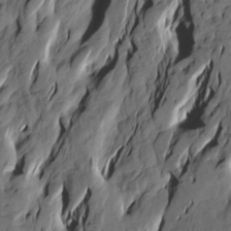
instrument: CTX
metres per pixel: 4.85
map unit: Htu
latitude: -3.9556
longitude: -175.8017
